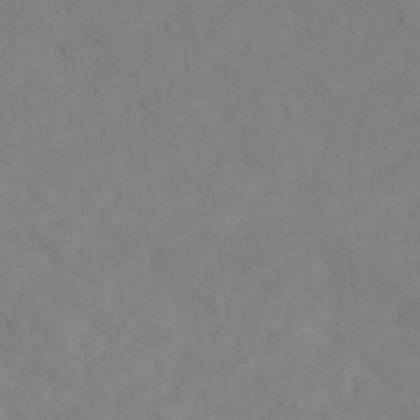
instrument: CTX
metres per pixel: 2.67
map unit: Hto
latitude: 12.1389
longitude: -37.3671
